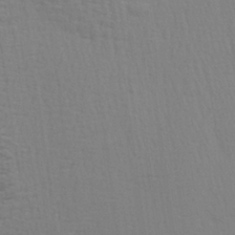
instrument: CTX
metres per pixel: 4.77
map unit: Aa
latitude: 28.3089
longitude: -139.7639
